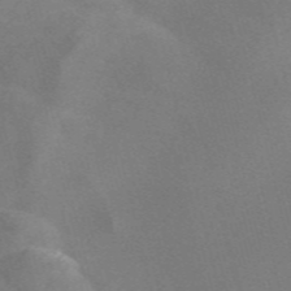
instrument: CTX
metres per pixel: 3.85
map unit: Nve
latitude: -58.1794
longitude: 63.5021
